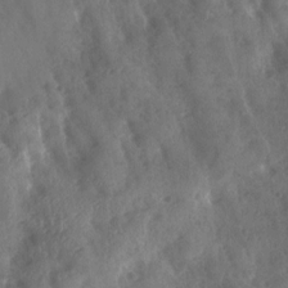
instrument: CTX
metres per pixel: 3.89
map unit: Ave
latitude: 18.0822
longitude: -131.6505
